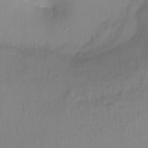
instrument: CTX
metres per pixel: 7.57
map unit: Ht
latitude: -8.5952
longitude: -37.4616
